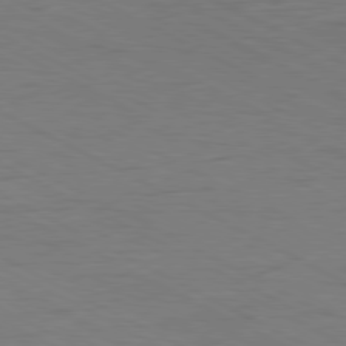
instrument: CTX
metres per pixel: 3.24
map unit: Ap
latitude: -81.2754
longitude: -63.0081
